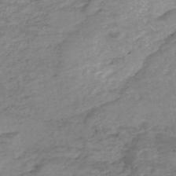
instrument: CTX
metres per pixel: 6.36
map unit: Nhe
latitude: -47.6722
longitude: -170.7057
